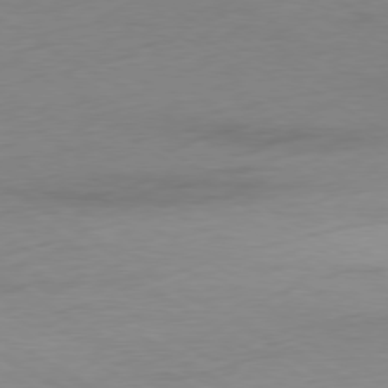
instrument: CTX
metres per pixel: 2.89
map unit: Ap
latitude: -79.0297
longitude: -58.0444
